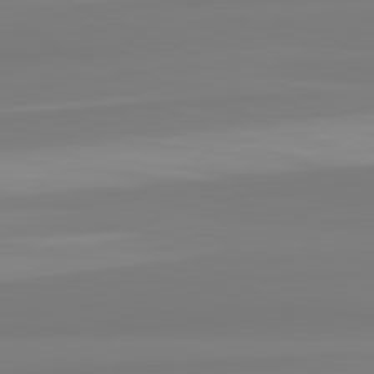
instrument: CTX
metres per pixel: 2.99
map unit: lApd
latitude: 82.5167
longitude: 175.9745
